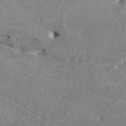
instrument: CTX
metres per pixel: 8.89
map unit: HNhu
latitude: 4.1389
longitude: -4.2900
